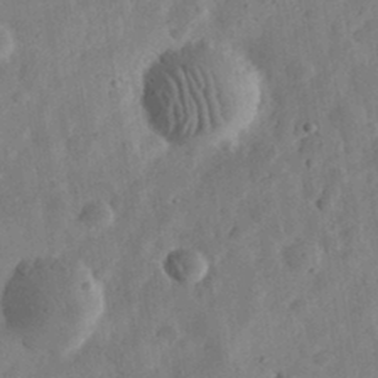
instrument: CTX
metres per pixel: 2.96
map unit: eHh
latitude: 32.2145
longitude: -75.9339
